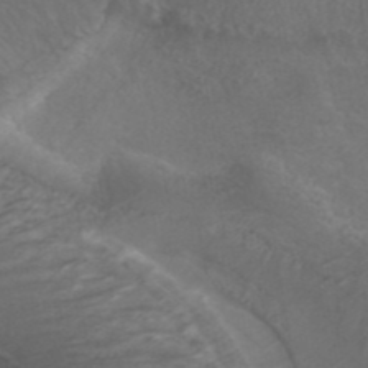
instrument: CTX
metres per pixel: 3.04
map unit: ANa
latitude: 42.6680
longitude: 27.5966
